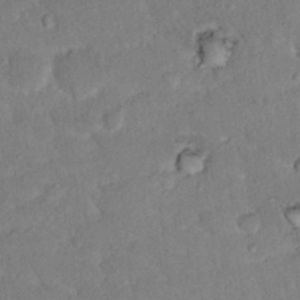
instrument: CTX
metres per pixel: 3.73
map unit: Hto
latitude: 16.2145
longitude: -35.4993
